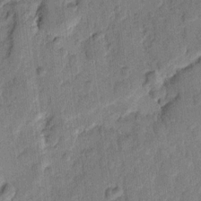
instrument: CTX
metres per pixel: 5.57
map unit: eHh
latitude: 10.7246
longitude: -65.4993
